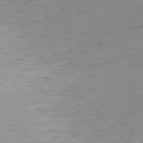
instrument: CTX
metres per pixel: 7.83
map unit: Ap
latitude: -76.6330
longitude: -65.0458
